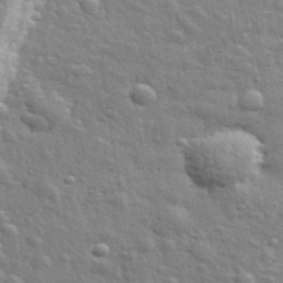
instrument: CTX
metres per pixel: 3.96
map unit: lHvf
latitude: 34.6112
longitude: -81.8772
